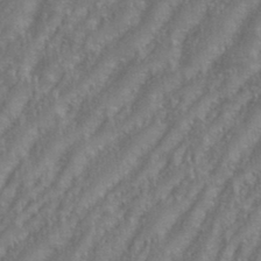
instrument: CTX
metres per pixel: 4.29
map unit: eHh
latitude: 35.1970
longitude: -133.4238
